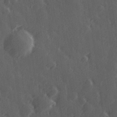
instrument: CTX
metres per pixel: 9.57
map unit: Hve
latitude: 26.9892
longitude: 146.1983
